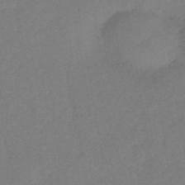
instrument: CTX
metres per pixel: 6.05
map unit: eHb
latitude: -41.2187
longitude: 79.4832
